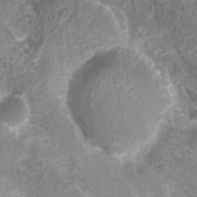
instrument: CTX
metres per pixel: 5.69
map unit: Nhu
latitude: 7.3671
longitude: -20.4601
